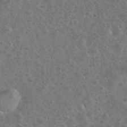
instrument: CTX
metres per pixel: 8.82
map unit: eHh
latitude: 35.2537
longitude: -60.7435
